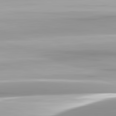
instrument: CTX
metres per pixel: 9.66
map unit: lApd
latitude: 82.7813
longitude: -139.9528
